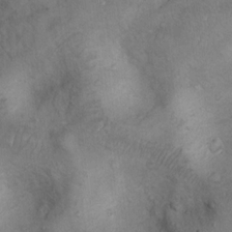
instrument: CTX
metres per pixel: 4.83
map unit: Nhu
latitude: 8.0822
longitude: -23.6505
